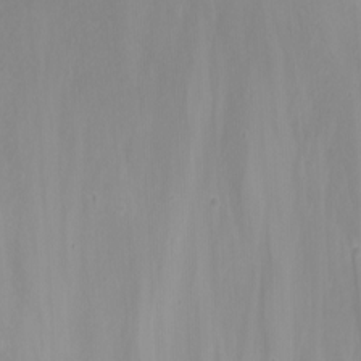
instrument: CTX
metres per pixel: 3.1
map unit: Nhu
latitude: -8.5007
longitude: -84.3278
